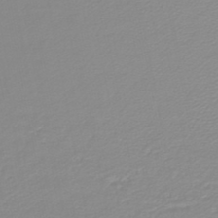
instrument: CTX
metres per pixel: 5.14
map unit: lHb
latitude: -44.4629
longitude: 55.0676
